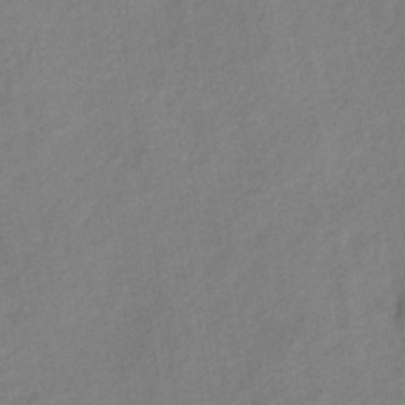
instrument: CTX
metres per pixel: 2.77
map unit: lHb
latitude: -37.2565
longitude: 71.0675
